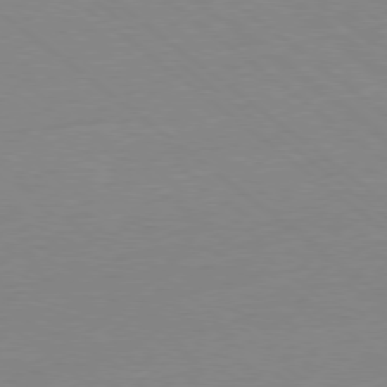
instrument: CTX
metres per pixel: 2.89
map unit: Ap
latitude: -78.9163
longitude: -99.1592
